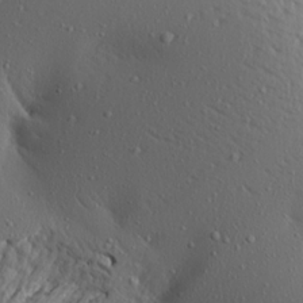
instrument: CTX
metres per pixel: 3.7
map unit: Aa
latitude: 18.9891
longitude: -147.8206
